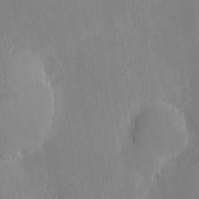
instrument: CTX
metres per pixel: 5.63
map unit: eHh
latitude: 4.4223
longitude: -72.8380
